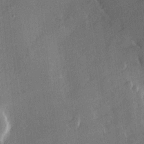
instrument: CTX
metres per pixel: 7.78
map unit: Hve
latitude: 18.0822
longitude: 150.4251
